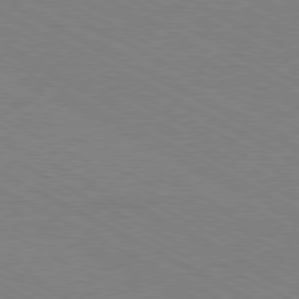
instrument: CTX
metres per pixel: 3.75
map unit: Hpe
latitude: -81.1242
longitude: 12.2551
